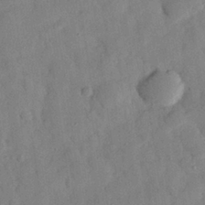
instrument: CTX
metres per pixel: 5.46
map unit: eHh
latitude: 27.2537
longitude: -76.1011
